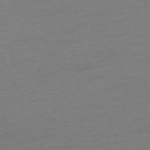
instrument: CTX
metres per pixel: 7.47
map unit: Hpe
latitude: -76.5196
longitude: -14.1956
